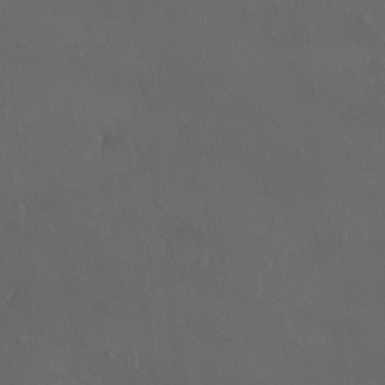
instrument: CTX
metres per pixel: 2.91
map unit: HNhu
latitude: 1.6693
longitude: 5.6155
